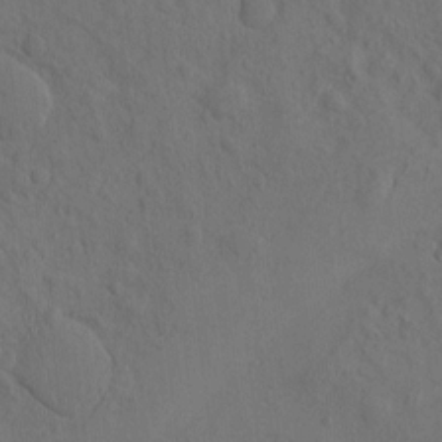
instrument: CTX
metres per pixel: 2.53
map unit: eHh
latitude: -2.1038
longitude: 18.0661
